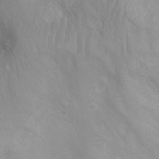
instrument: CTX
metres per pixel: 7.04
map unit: Ht
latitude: 3.2348
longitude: -26.5168
